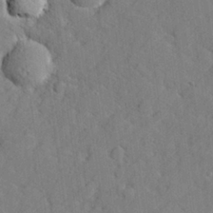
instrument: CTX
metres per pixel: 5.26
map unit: lHvf
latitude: 25.5182
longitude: 142.7274
